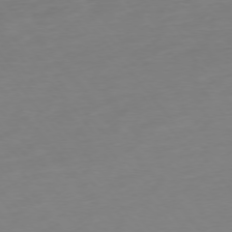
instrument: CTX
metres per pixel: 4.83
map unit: Hpe
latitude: -75.9556
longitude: -15.4427
